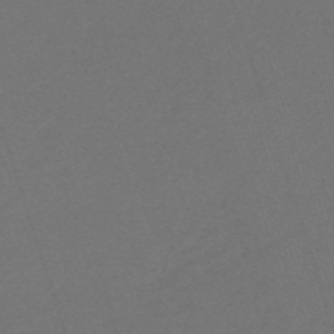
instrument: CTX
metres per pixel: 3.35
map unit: HNb
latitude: -55.8234
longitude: -44.7435
